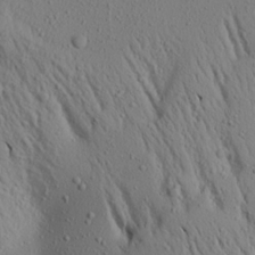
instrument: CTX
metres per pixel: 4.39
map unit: Aa
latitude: 19.3292
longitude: -147.8584
